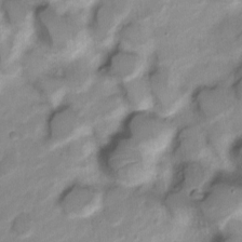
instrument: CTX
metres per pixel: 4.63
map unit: Nve
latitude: -18.4440
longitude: 107.7478
